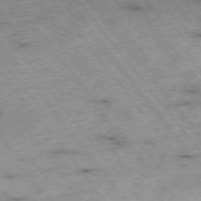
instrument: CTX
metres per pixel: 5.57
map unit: Hpe
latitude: -75.9178
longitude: -18.9324
